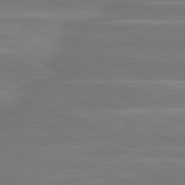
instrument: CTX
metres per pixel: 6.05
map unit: lApd
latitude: 81.3482
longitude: -135.8205
